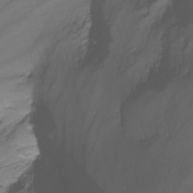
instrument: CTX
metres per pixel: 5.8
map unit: Nhu
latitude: -14.8786
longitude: -53.2915
